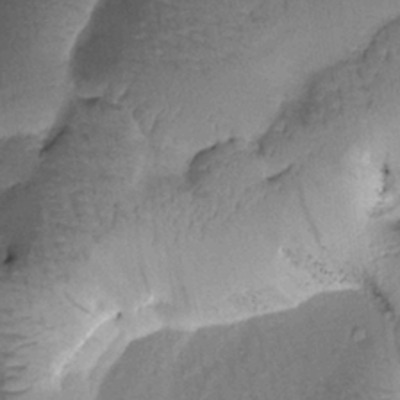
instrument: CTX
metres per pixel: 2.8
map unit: Htu
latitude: -0.7653
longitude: 173.1431
